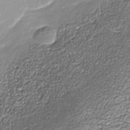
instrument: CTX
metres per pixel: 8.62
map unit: Nhe
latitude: -37.5966
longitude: -87.3859
